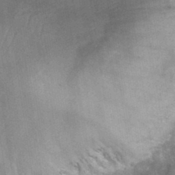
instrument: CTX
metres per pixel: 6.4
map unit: Hto
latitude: 33.8583
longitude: -46.9703
